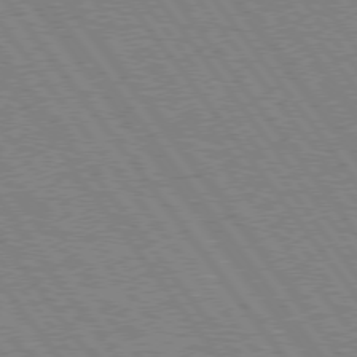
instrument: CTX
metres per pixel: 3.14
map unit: Hpe
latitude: 75.0458
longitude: -149.4049
